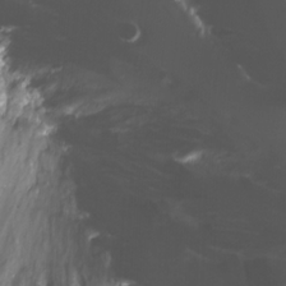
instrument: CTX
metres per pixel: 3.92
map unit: Nhu
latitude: -12.5007
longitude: -60.6868
